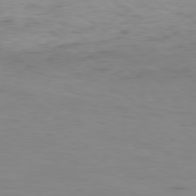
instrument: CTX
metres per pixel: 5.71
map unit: Ap
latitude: -79.2187
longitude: -77.6882
